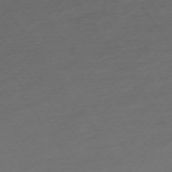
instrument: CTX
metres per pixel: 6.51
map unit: Ap
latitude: -74.5763
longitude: -80.9514
